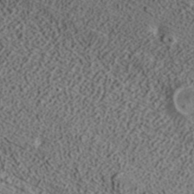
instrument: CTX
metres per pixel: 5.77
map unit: ANa
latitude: 39.5182
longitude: 17.8612
